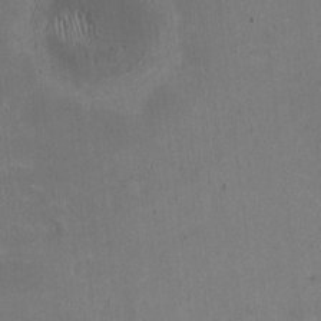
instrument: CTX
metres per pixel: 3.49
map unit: HNhu
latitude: -3.5588
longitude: -3.2537
